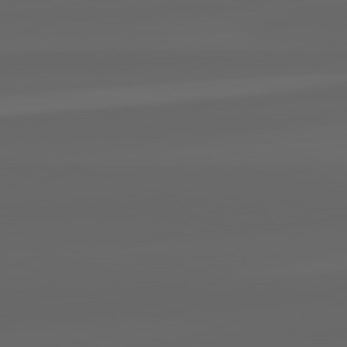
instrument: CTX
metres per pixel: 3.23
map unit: lApd
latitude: 82.3467
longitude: -170.5924
